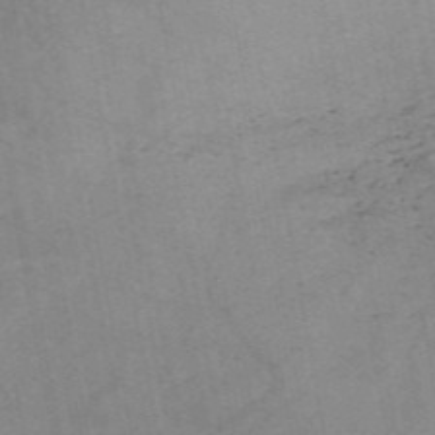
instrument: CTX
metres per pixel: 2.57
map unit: HNb
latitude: -55.8989
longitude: -39.9150
